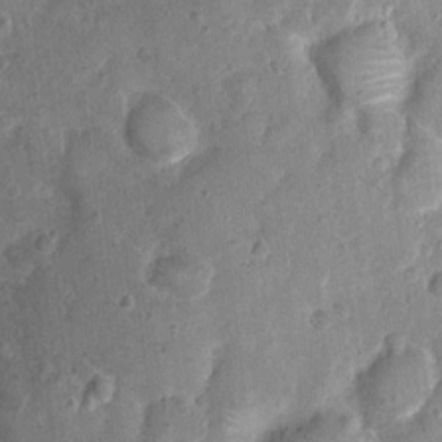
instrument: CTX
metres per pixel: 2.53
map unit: Nhu
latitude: 2.4979
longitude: -14.4979
